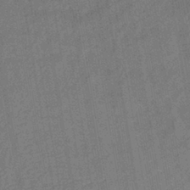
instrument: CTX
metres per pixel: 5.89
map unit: lHb
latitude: -38.4629
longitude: 74.1417
